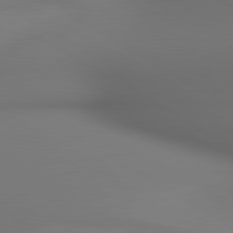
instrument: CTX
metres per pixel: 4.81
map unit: lApd
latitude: 80.4223
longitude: 137.3320
